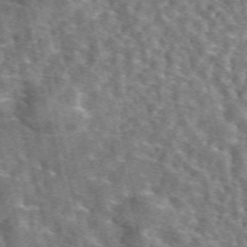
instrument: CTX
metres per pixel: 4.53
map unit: eAb
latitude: 44.6868
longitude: 111.5210
